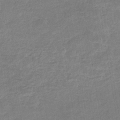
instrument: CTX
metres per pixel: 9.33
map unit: eHb
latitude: -35.6911
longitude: 77.7667
